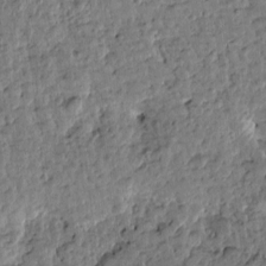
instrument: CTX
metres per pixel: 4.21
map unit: Htu
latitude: -0.5385
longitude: -178.9136
